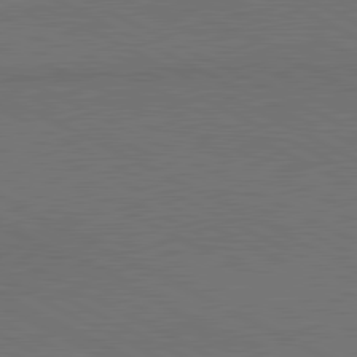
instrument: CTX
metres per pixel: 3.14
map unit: lApd
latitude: 81.1781
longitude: 149.6155
